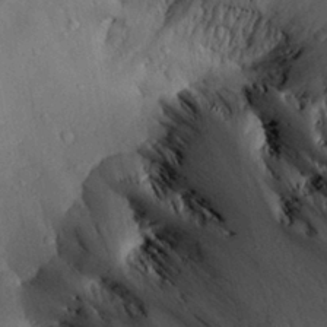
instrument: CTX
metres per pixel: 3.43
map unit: Aa
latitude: 27.6505
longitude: -134.9136
